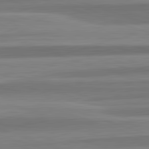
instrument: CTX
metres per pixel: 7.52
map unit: lApd
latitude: 82.7246
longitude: 178.6896
